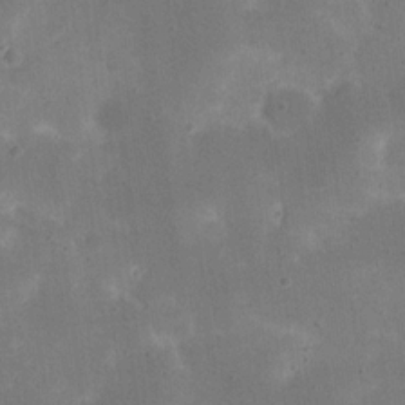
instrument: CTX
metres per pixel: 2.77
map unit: eHh
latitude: 20.3090
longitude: -64.6679
